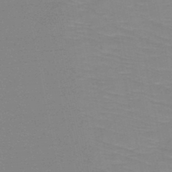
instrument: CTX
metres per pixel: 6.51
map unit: HNb
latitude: -48.4062
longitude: -49.3482
